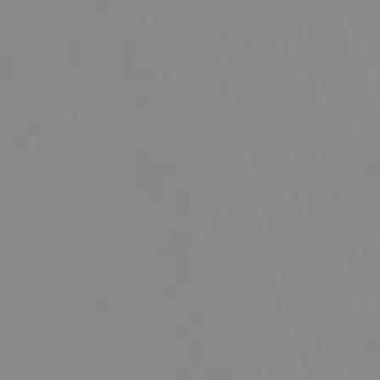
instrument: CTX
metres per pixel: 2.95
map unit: Nve
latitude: -57.4076
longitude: 61.9178
